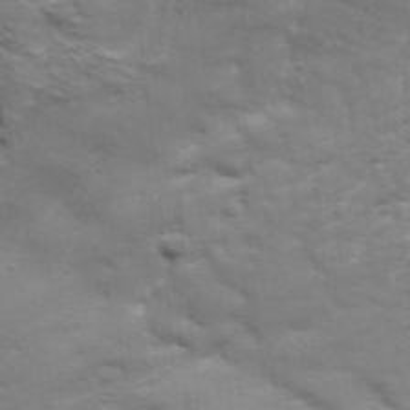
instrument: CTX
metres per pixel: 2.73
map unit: Aa
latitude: 33.5182
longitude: -136.1011
